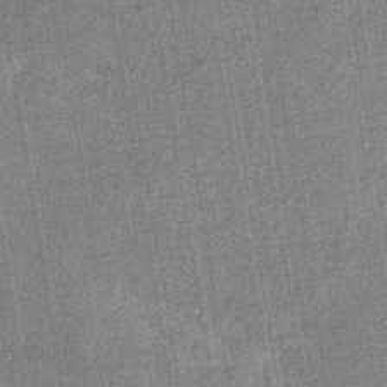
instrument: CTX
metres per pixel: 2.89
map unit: eHb
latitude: -30.5385
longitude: 67.5399
